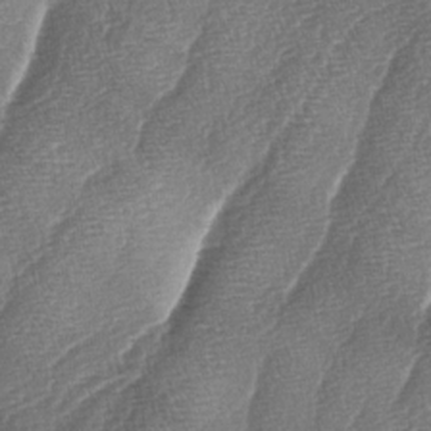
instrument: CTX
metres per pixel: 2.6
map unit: lAa
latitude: -4.2928
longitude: -129.2915
